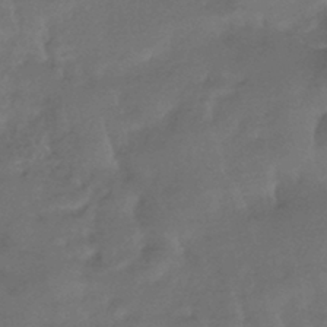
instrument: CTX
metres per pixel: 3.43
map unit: HNhu
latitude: -42.8785
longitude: 94.5195
